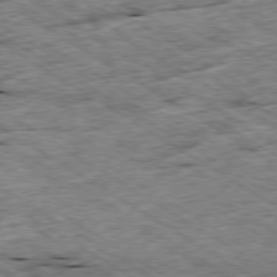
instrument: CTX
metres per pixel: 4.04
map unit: Ap
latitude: -79.7477
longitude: -86.3845
